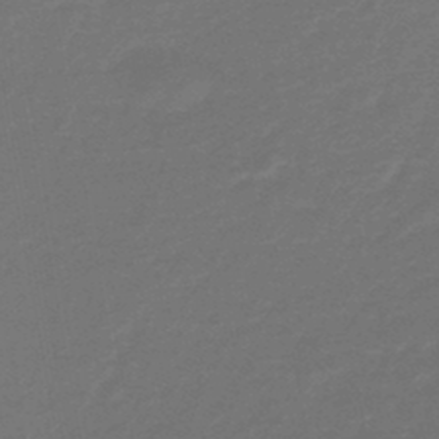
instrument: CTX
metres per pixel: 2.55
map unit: HNhu
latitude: -46.0472
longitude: 90.1039
